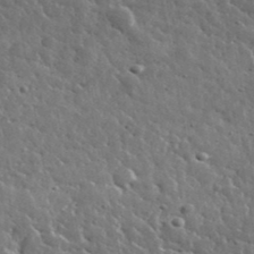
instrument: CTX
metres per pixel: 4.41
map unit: lHvf
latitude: 36.4223
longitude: -88.3279
